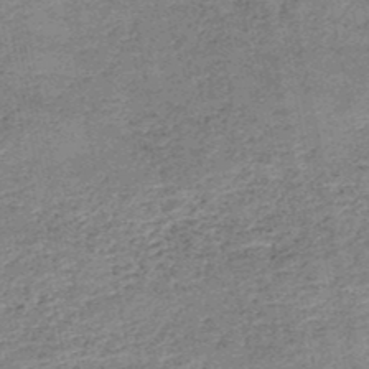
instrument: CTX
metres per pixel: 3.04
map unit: HNb
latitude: -49.9367
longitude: -49.4993
